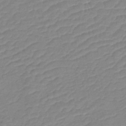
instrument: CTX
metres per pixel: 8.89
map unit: lHb
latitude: -40.4818
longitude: 76.0094
